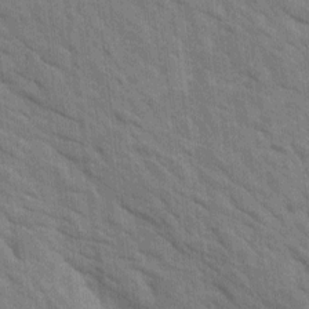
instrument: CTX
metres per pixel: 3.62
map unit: Htu
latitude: 1.9150
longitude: 143.1998
